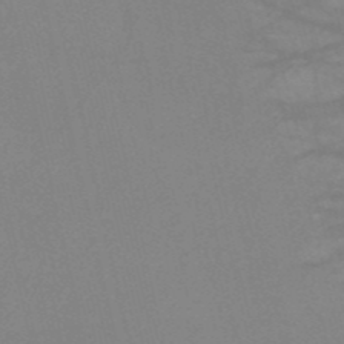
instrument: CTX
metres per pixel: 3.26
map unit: HNb
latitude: -53.4076
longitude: -50.0822
